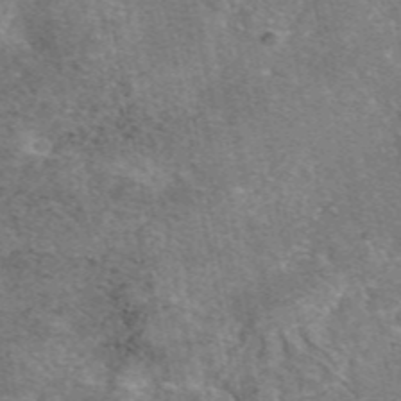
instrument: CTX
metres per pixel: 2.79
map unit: eAb
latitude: 47.1970
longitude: 103.2754
